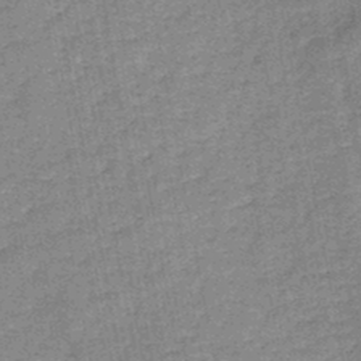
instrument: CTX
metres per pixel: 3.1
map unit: HNb
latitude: -45.8422
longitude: -36.5357
